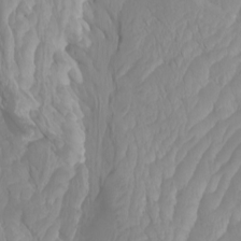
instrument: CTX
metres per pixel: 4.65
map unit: Htu
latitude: -4.0661
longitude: -72.8758
